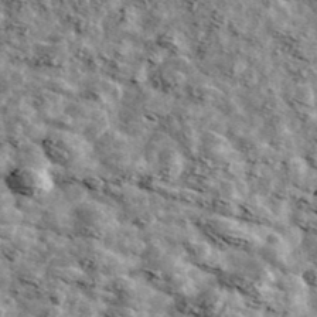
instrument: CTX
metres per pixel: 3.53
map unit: Ave
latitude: 42.4790
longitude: -107.7072
